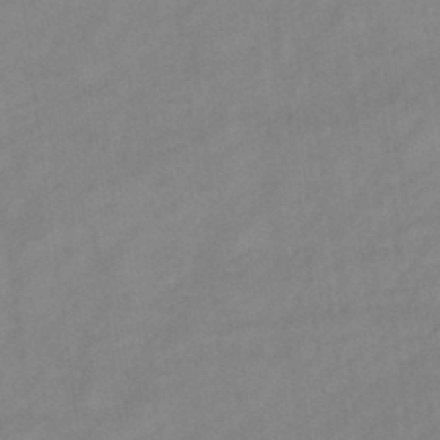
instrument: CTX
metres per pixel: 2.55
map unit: lHb
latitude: -45.3699
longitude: 66.3873
